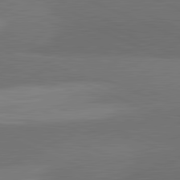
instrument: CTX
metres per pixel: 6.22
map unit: lApd
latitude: 82.0633
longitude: 156.4629
